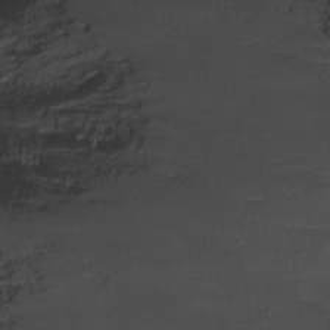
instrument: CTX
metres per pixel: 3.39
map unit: Nhu
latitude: -12.9920
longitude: -72.6869
